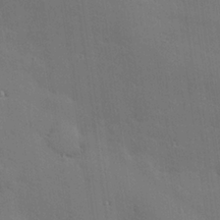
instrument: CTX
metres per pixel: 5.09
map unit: Hve
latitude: 26.5924
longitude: -90.6679
